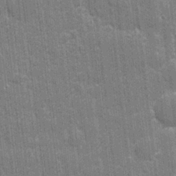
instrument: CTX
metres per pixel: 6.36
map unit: eHh
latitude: 6.7246
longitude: -74.5546
